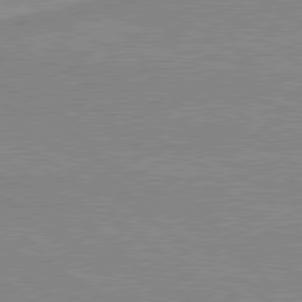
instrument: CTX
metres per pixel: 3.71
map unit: lApd
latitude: 80.0444
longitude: 169.1809
